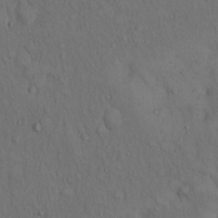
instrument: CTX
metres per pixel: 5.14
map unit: Hto
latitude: 15.2537
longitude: -61.9339
